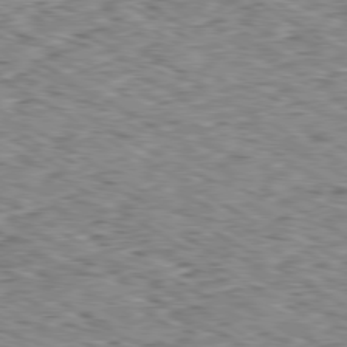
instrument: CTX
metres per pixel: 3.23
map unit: Ap
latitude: -80.2362
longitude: -48.8947
